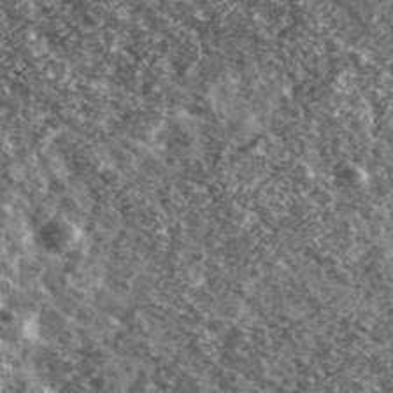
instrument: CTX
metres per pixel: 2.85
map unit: Ave
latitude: 40.7057
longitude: -106.0633
